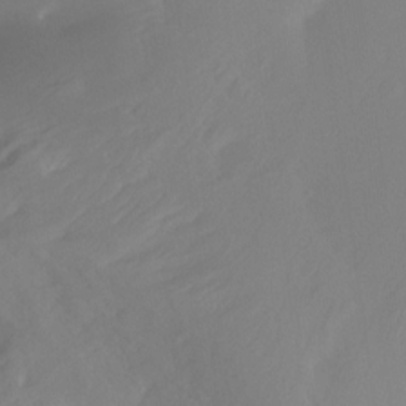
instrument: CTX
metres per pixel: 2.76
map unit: Ht
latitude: -15.3699
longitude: -42.9703
